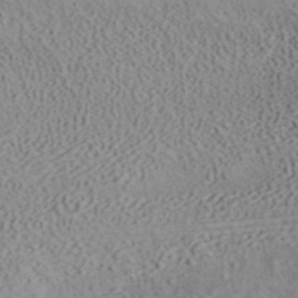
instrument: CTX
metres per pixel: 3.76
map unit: ANa
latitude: 39.2537
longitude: 19.0109
